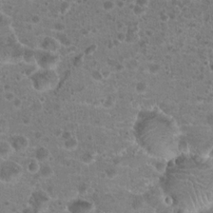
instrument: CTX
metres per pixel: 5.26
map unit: Hto
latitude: 19.4048
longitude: -41.1970
